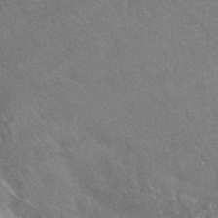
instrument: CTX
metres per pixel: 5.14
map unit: HNhu
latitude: -43.1620
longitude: 92.7463
